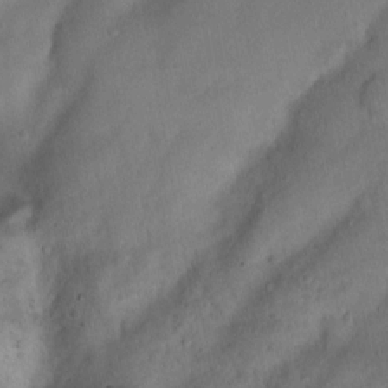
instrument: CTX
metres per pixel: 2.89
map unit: Nhu
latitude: 4.9703
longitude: -24.4790
